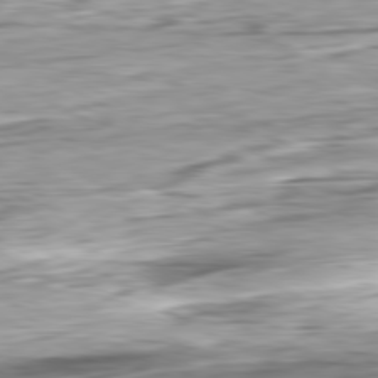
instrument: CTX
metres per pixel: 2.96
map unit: Ap
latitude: -81.2754
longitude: -67.4048
